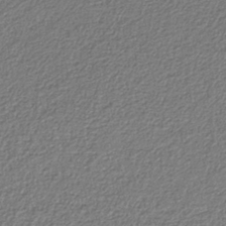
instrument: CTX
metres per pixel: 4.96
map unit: eAb
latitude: -37.8989
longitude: 52.4629
